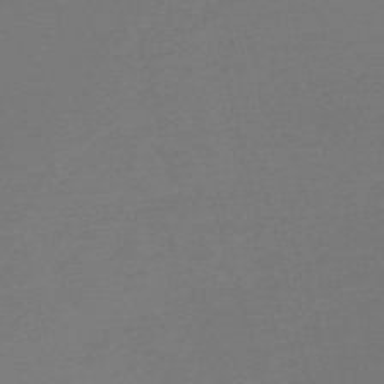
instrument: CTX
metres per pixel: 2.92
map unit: Nve
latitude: -56.9730
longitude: 62.7274
